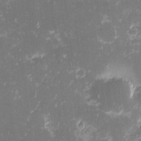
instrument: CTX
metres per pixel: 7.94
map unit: eHh
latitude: -1.5966
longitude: -86.5357
